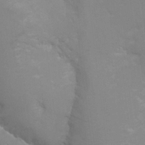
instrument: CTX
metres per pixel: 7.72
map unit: Nhu
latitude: 25.1403
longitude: -53.8206
